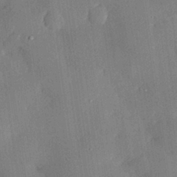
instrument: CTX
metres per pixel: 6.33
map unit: eHh
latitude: 28.9891
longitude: -81.8961
